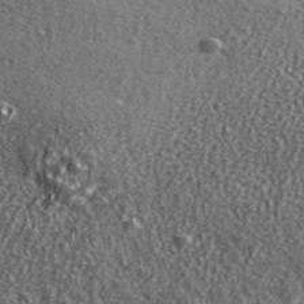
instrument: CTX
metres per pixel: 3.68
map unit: ANa
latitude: 40.4789
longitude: -90.0444
